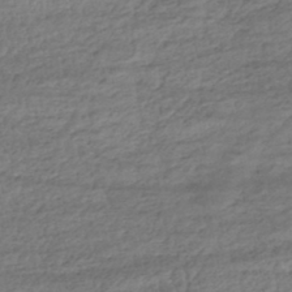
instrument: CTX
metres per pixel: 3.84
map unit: HNhu
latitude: -43.5966
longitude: 105.6344
